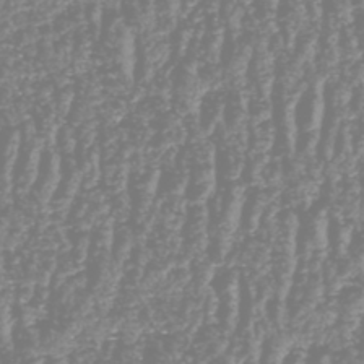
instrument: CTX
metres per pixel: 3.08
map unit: HNhu
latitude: -48.5007
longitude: 29.2187
